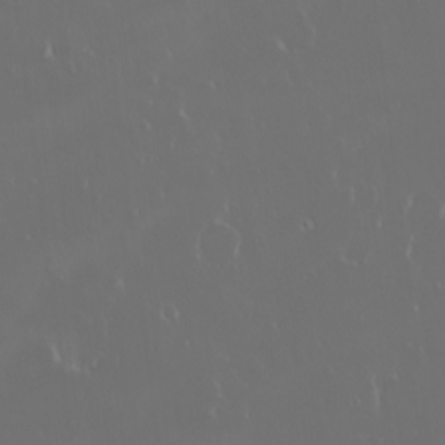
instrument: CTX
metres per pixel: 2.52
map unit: eHh
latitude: -2.4251
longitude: 20.1416
